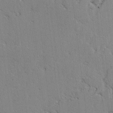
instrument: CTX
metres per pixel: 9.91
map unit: lAvf
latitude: -2.7463
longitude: -108.6868
